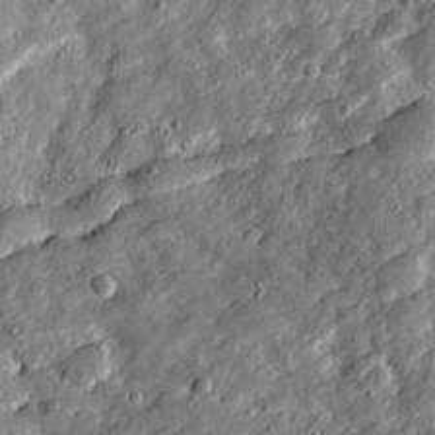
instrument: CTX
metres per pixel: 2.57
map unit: Ave
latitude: 19.3481
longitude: -129.4993
